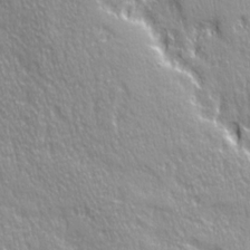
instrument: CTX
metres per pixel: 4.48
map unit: Ave
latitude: 21.4049
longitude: -135.5560
